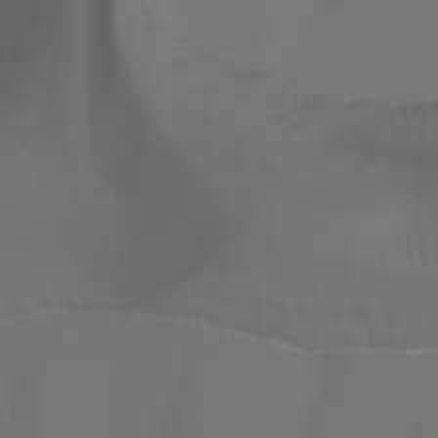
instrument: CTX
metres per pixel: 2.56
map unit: Aa
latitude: -6.8219
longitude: -72.4601
